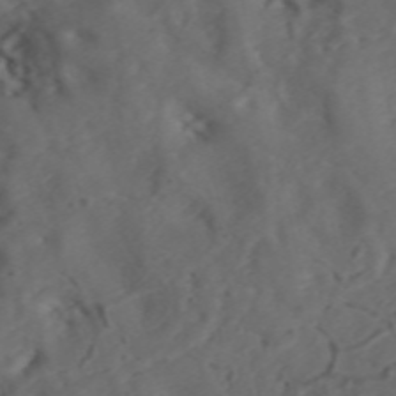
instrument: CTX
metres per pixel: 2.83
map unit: ANa
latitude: 42.5357
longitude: 33.6533
